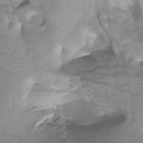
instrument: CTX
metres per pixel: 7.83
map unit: Htu
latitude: -4.9919
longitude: -76.9324
